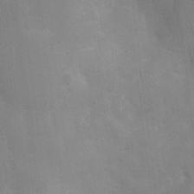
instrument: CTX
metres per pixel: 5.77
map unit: Nhu
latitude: 2.4223
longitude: -16.8002
